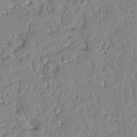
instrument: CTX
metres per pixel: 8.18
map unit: Nhu
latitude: 15.6316
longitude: -78.7813
